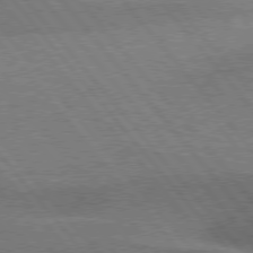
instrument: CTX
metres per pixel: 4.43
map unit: lApd
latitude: 76.1955
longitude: -61.5182
